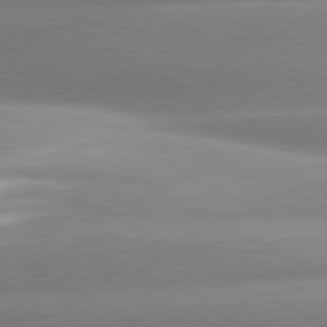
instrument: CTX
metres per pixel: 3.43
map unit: lApd
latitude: 80.2711
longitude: -159.0836
